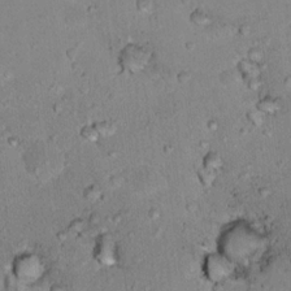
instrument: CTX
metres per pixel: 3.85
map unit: Nhu
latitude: 17.6883
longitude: -29.8205
